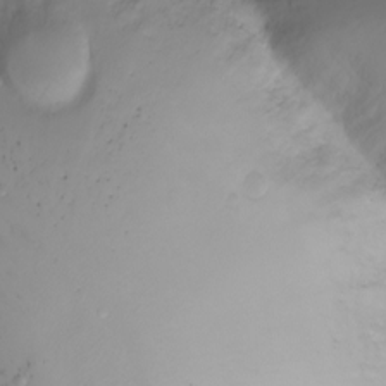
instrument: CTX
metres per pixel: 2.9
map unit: Ht
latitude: -0.9542
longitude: -61.5749
